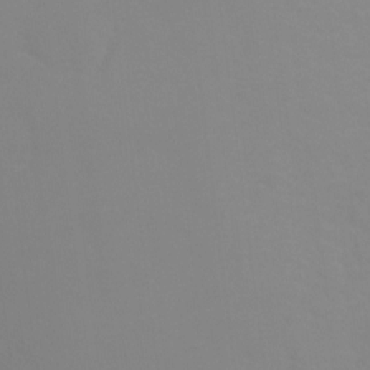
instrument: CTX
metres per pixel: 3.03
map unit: Ht
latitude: -8.6707
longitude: -34.8569
